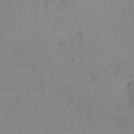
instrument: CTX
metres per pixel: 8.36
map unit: HNhu
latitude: 3.1025
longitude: 9.2943
